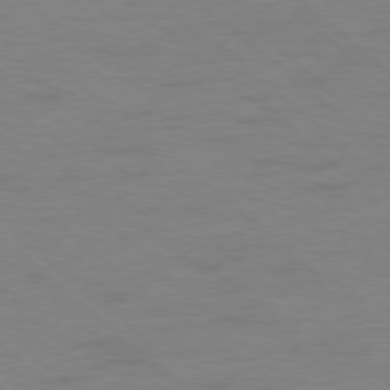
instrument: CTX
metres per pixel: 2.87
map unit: Ap
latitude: -78.5762
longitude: -68.1389
